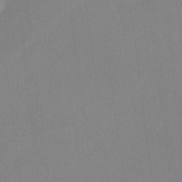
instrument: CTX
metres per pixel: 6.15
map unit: lHvf
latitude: -10.4062
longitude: -100.4412
